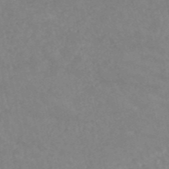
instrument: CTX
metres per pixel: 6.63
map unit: HNb
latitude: -54.4251
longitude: -34.2900
